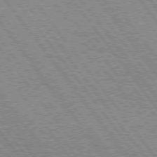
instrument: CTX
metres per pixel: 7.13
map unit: Hpe
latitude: 75.1970
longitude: -149.3671
